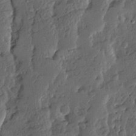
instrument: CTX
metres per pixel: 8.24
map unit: Ave
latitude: 13.8961
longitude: -135.9906
